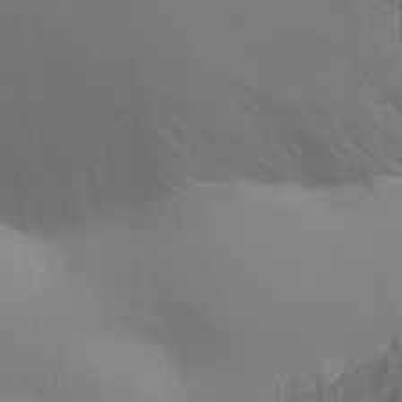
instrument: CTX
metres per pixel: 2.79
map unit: Aa
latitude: 30.4034
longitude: -144.5923
